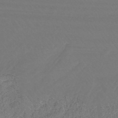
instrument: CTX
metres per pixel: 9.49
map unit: eHb
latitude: -43.7666
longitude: 86.6330
